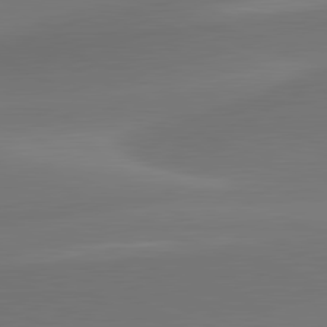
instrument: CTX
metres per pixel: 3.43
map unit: lApd
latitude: 81.7639
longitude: -160.3656
